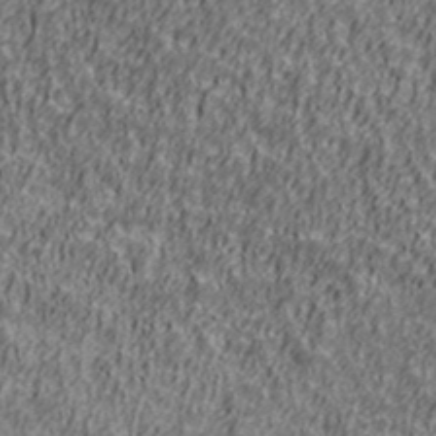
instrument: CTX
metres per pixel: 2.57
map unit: Ave
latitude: 41.3859
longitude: -112.5357
